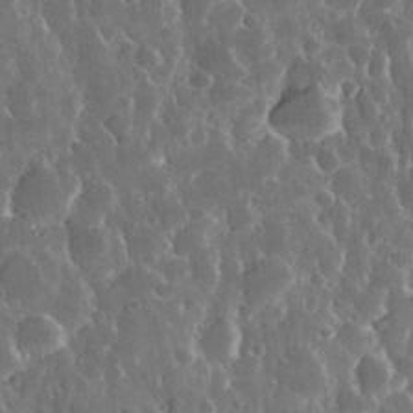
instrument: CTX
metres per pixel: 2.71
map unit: eHh
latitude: 34.2522
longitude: -57.7827
